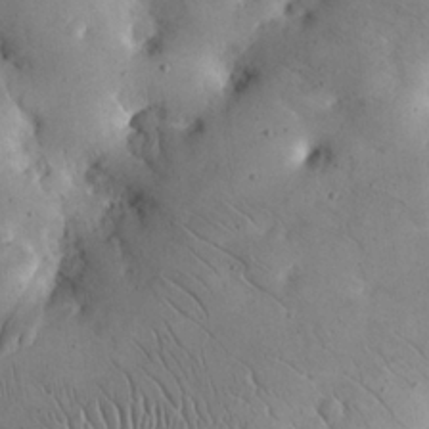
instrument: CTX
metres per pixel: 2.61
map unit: eHh
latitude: 24.2711
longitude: -66.7624
